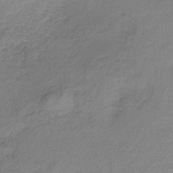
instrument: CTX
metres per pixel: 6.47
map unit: HNb
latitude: -33.5966
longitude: 58.6329
